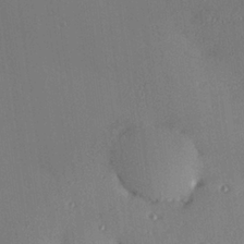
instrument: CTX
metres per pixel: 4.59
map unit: Hve
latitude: 26.5924
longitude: -91.3860
